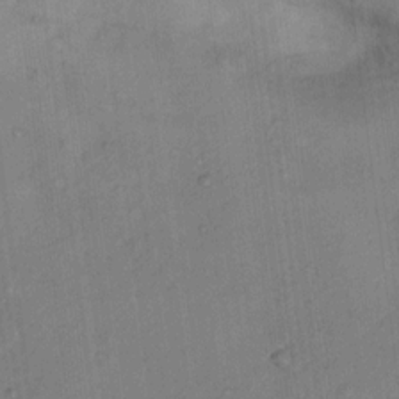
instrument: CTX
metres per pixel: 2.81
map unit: Ht
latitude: 12.4979
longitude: -40.4412
